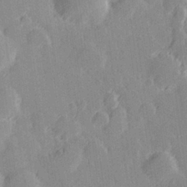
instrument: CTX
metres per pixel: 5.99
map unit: Hve
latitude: 27.6694
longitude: 145.3510
